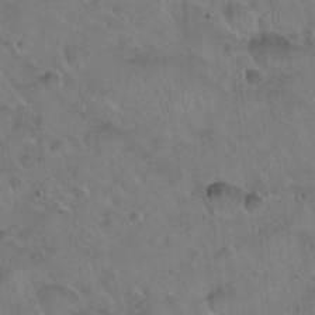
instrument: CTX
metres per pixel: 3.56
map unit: Hto
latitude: 22.3089
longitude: -54.1767
